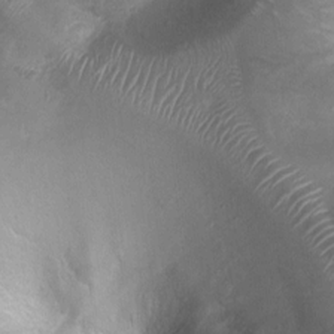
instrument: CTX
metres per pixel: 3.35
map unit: Ht
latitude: 3.8205
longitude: -19.5938
